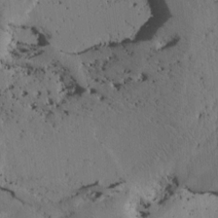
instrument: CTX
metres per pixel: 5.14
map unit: Htu
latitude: -3.0864
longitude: 167.9178
